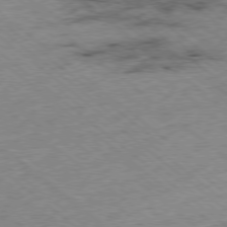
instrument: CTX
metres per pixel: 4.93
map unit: Ap
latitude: -78.5762
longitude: -48.6113
